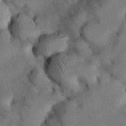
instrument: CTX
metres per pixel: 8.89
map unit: Nhu
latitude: 26.8947
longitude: -70.6679
